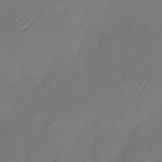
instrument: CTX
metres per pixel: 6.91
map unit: Nhu
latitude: -28.8219
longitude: -60.0255
